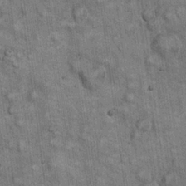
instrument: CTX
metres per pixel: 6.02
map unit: eHh
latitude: 22.8380
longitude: -60.7435
